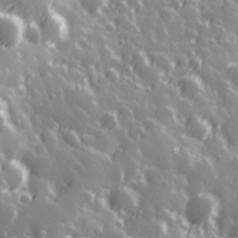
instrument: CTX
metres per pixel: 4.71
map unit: Hve
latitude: 28.2522
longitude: 146.8975
